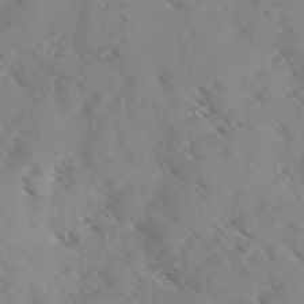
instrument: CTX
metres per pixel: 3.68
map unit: Ave
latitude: 0.1766
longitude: -111.3293
